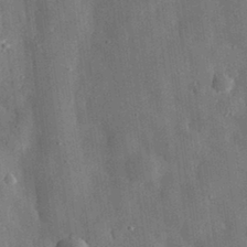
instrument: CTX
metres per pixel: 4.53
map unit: eHh
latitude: 31.6316
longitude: -75.3671
